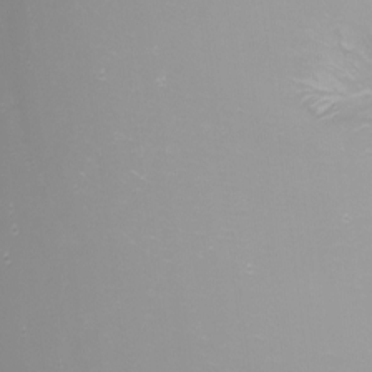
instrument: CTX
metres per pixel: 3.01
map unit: Nhu
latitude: -8.5196
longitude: -80.9892
